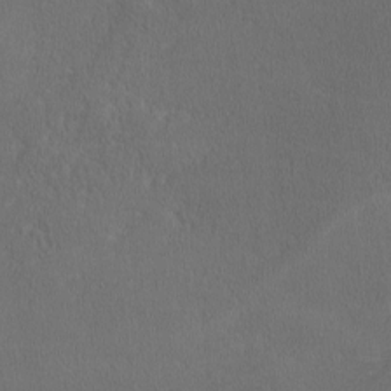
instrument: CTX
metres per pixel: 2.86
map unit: lHvf
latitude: -11.8234
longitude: -99.7638
